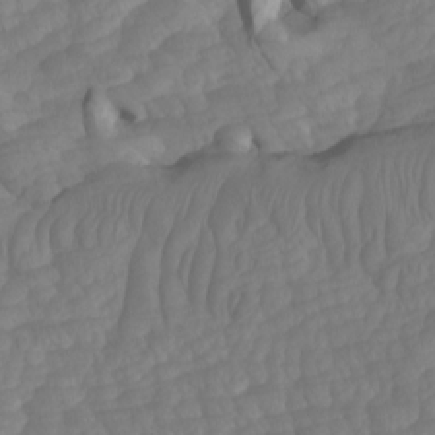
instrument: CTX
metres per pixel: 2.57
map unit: Htu
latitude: -7.3132
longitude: -68.9891
